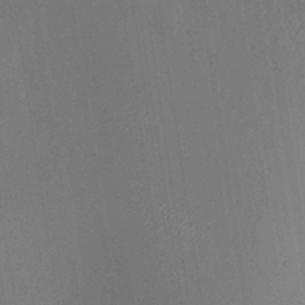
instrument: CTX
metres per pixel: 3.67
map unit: HNhu
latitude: 8.0255
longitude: -0.7813
